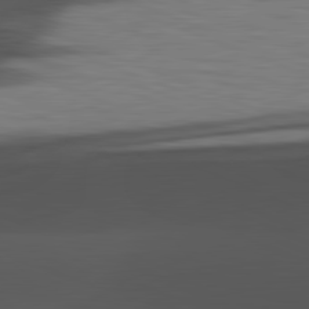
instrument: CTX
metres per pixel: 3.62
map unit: lApd
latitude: 81.8016
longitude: 127.4643
